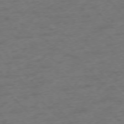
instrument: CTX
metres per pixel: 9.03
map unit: Ap
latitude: -75.9745
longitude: -80.4412
